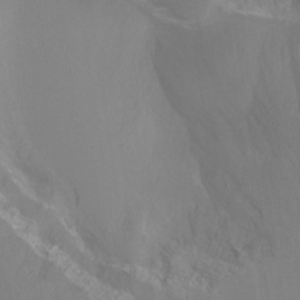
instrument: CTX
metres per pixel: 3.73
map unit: Ht
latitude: -14.7652
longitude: -42.9136
